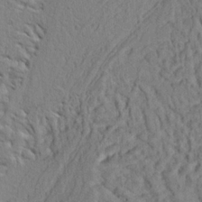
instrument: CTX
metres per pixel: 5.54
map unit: Ht
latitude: 8.3467
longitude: -76.2522
